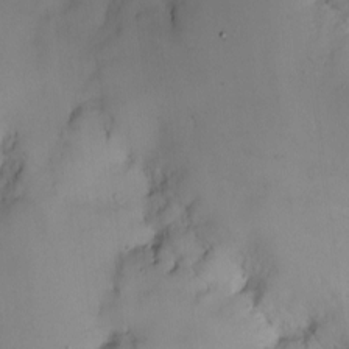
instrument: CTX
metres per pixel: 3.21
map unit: Nhe
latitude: -2.5762
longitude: -59.1403
